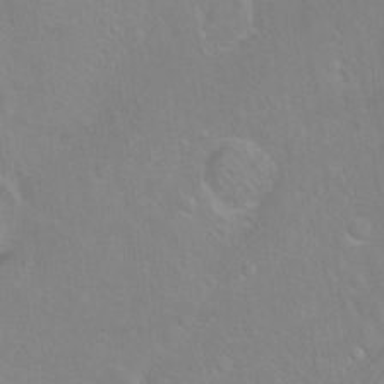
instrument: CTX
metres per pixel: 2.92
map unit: Ht
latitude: -7.1809
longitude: -36.7435
